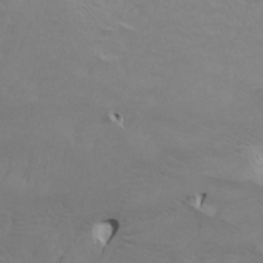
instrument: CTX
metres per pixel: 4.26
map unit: Htu
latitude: -7.2565
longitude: -68.2522
